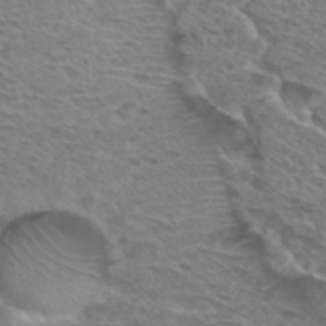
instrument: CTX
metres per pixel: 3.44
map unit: Hto
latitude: 30.2145
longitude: -47.4994
